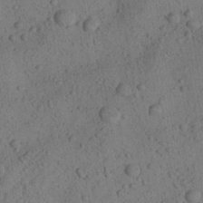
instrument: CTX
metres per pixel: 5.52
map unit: Aa
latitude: 23.2537
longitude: -143.0081
